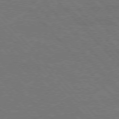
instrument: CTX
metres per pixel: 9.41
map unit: Hpe
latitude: 75.7639
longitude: -155.9150
